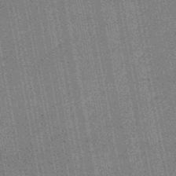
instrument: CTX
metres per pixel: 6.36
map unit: HNb
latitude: -49.1998
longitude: -38.3656
